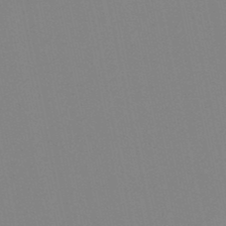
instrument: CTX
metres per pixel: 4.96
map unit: lHb
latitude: -49.5777
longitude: 70.4818
